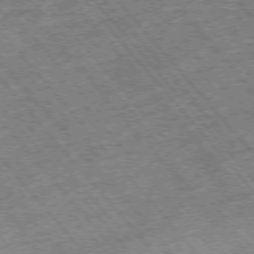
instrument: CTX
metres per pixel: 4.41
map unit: Hpe
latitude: -75.6533
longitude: -16.5168
